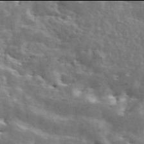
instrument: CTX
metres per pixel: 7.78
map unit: ANa
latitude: 45.9906
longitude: 28.6707
